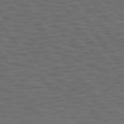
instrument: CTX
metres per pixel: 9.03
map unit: Hpe
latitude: 75.2537
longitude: -136.6680
